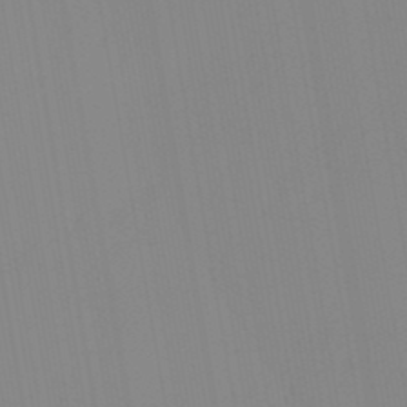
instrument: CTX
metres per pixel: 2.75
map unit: lHb
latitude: -48.0094
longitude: 76.1228
